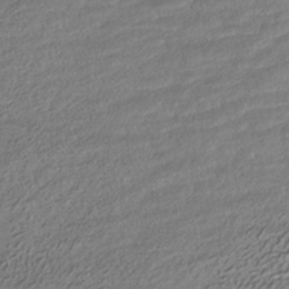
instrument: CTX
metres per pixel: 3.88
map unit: HNhu
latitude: -41.8800
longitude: 102.7274
